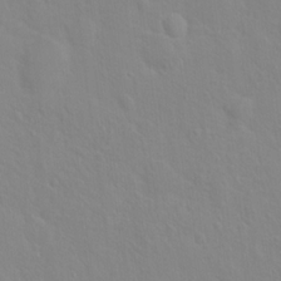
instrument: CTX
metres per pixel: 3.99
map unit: Hto
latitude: 17.4049
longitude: -39.5560
